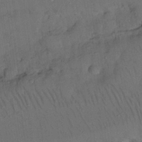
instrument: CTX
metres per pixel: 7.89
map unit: Nhu
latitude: 26.1200
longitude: -71.6505
